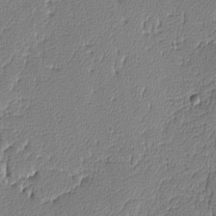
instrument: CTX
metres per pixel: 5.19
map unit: lAvf
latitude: -8.5385
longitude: -113.9150
